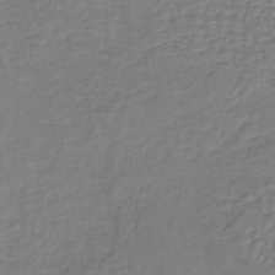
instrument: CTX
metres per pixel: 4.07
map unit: lHb
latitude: -40.5951
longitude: 61.7478
